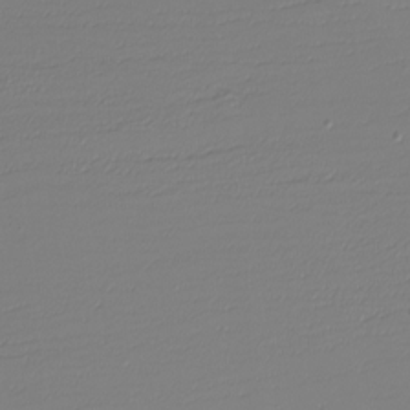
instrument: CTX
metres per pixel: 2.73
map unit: eHh
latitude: -5.9556
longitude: -83.1781
